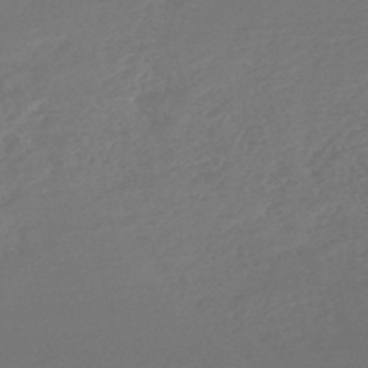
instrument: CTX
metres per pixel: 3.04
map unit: lHb
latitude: -47.4076
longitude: 66.3495
